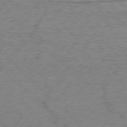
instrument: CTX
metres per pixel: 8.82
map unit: Ap
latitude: -75.8045
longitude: -78.0633
